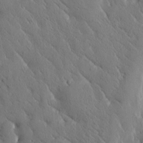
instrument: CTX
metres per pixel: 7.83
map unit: Htu
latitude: -1.1809
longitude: 175.3131
